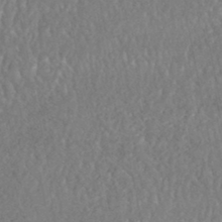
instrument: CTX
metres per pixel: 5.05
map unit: HNhu
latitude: -48.0283
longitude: 98.4629
